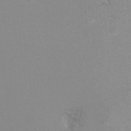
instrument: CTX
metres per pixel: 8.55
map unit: Hto
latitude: 7.2726
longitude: -30.8380
